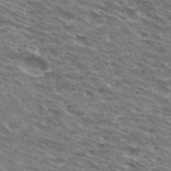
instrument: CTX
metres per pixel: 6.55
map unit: Hto
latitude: 32.4790
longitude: -42.9703
